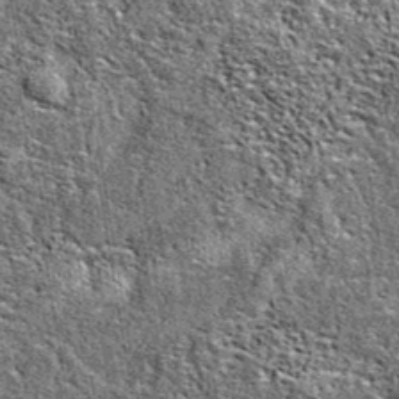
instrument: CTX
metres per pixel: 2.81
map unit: eAb
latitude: 38.1011
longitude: 105.6910
